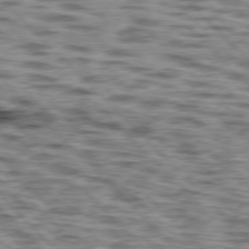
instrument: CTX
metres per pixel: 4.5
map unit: lApd
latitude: 76.7624
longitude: -70.9325
